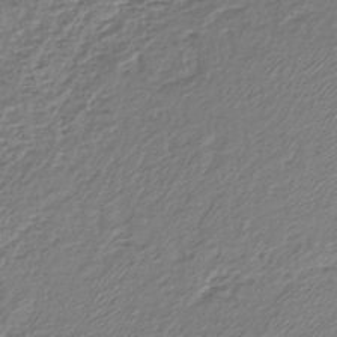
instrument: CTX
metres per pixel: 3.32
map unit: lHb
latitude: -42.4062
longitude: 61.6911
